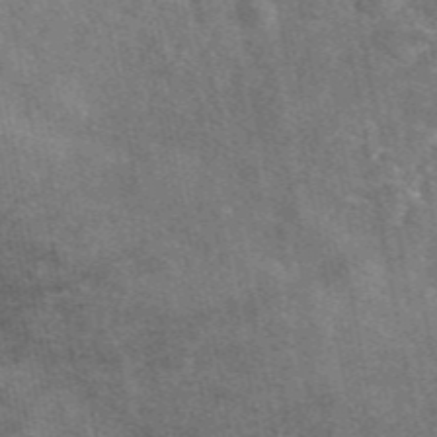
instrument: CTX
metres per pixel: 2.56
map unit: eAb
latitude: 47.6127
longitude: 122.1417
